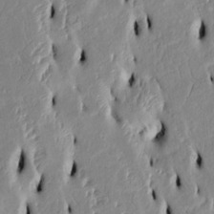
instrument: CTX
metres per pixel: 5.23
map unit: Htu
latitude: 3.3481
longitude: 151.3510
